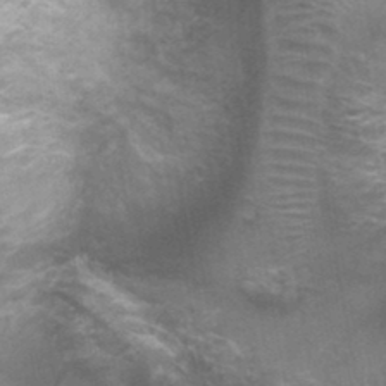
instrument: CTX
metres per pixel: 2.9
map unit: Nhu
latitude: 1.2159
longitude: -17.8205
